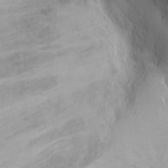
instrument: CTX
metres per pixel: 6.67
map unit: eHh
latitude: 11.9717
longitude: -61.3104
